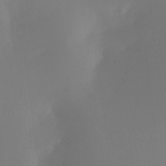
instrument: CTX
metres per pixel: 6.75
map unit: Ht
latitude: -12.1795
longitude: -47.5183
